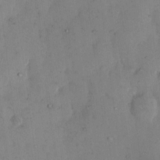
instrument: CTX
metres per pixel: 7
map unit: eHh
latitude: 11.5749
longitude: -61.9717
